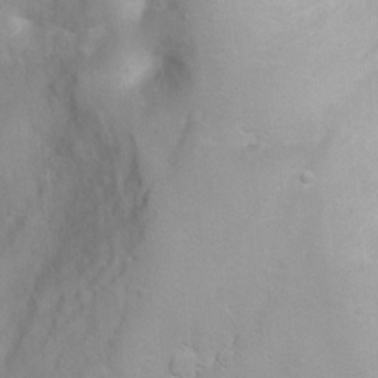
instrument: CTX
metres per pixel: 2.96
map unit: Ht
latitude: 3.6694
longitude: -26.4223
